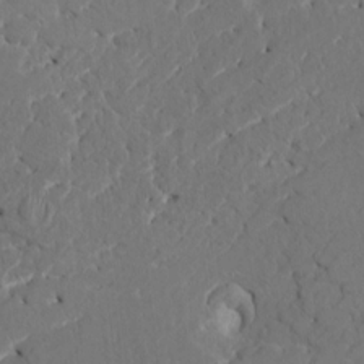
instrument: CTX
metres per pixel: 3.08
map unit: HNhu
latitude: 7.1214
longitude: -4.6868
